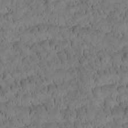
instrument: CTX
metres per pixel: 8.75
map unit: Htu
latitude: -3.1431
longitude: 171.8423
